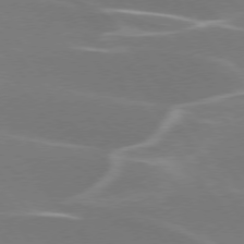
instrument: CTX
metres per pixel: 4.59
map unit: lApd
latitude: 75.3671
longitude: -62.3656
